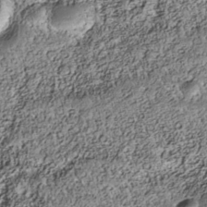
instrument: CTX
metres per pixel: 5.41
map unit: Nhe
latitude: -39.4266
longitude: -117.2159
